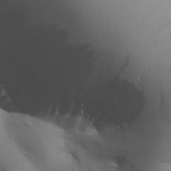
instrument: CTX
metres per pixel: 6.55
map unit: Aa
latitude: 27.2915
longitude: -138.6301
